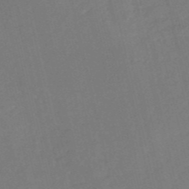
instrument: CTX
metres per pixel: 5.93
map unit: HNb
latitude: -52.6140
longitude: -48.4601
